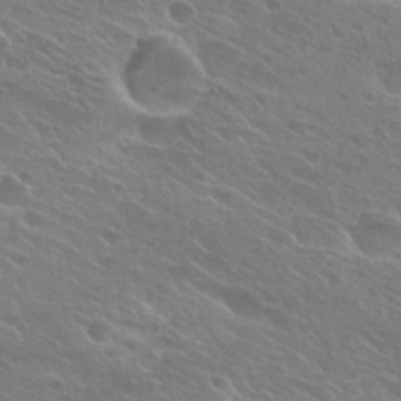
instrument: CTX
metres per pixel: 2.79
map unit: Hto
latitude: 26.3467
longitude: -39.9339
